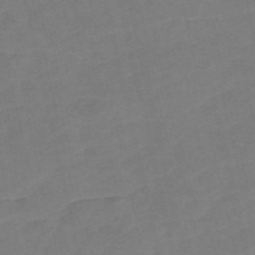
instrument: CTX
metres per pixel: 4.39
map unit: Nve
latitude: -57.4076
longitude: 50.6140
